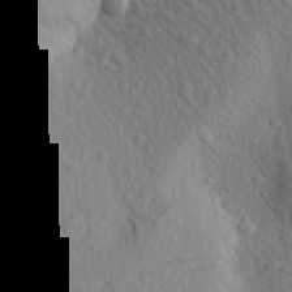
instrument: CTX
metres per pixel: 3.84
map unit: Aa
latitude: 25.1403
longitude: -146.9325
